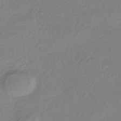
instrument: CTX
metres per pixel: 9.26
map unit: HNhu
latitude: -42.8408
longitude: 97.8045
